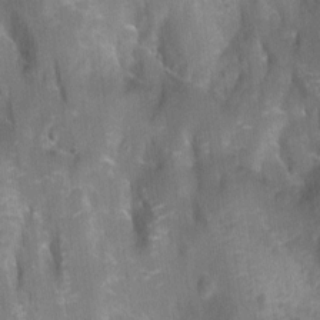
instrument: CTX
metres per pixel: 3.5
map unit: Aa
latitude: -8.6707
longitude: -71.9528
